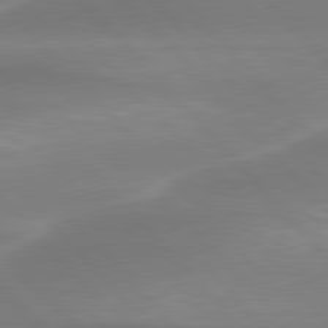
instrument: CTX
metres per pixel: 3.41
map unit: lApd
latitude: 79.9528
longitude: -114.3845
